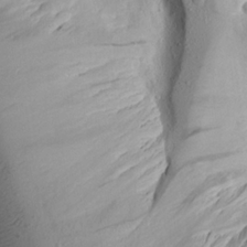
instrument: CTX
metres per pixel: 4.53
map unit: Aa
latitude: 19.9339
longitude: -146.5546
